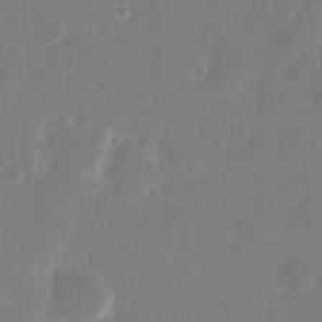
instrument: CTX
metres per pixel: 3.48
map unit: eHh
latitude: 12.1200
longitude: -72.4034
